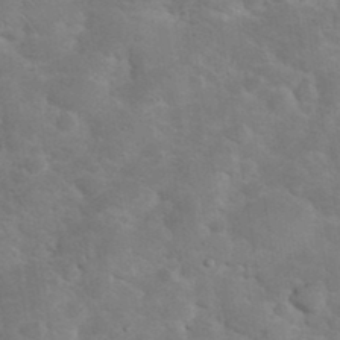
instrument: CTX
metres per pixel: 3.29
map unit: eHh
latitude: 37.4805
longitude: -66.3278
